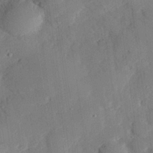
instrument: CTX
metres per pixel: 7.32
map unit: eHh
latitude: 28.6301
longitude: -81.9150
